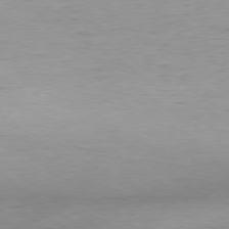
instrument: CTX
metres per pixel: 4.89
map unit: Hpe
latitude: -79.0864
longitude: 9.9745
